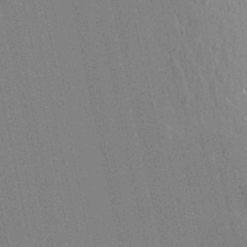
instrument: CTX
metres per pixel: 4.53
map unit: Aa
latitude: 29.1214
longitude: -147.5749
